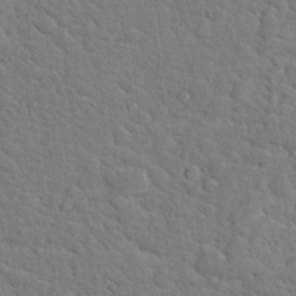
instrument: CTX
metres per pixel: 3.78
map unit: Hto
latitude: 18.5545
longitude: -34.9135
